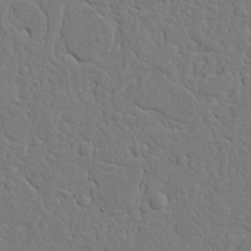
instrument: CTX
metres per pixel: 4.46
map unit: Nhu
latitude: 15.2726
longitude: -74.8191
